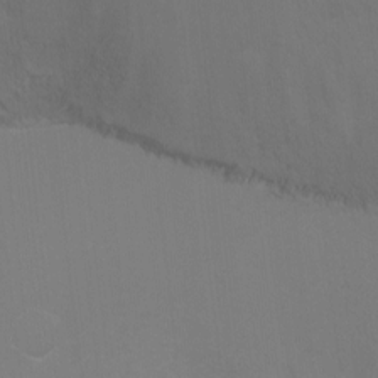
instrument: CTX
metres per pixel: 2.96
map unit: Ht
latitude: -17.1809
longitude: -41.8016
